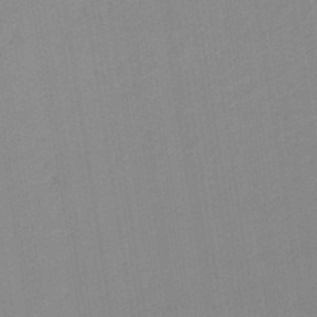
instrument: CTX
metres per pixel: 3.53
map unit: HNb
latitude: -44.8030
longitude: -42.6113
